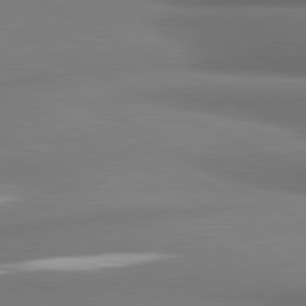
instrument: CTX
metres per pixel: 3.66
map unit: lApd
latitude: 81.1592
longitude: 178.0283
